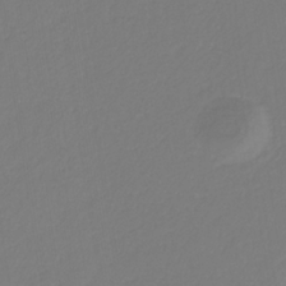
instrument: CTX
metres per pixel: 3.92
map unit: eHb
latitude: -30.3117
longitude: 63.3509
